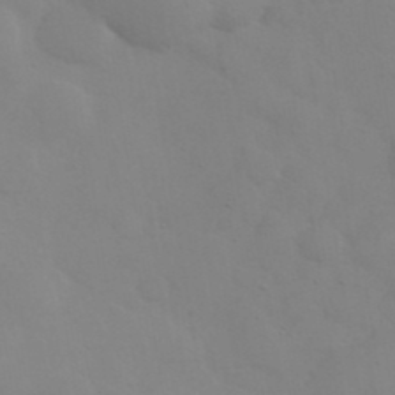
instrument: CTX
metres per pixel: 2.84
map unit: eHh
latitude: 38.5168
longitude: -67.2159
